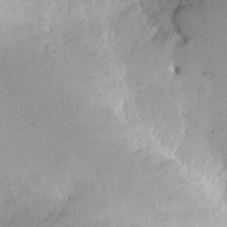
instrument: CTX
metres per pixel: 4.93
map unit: eHh
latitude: 11.4427
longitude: -67.9906
